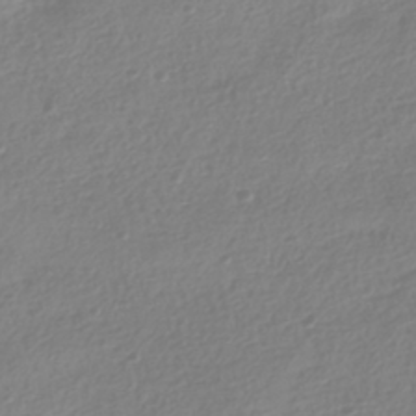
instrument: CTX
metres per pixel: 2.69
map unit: HNhu
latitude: -41.5777
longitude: 100.8219
